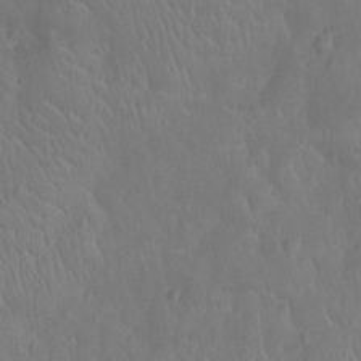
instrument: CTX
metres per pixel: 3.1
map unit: Ht
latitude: -9.8044
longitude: -21.7639
